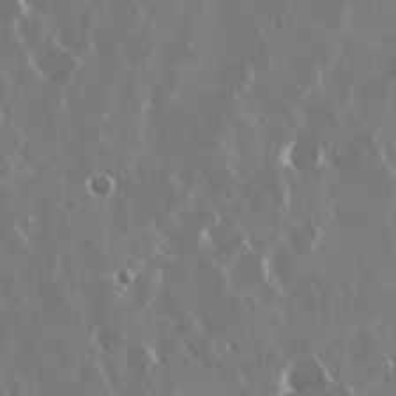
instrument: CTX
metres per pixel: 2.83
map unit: Nhu
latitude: 29.6316
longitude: -60.4790
